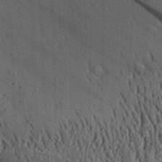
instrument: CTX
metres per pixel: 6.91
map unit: Aa
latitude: 30.8569
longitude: -137.1781
